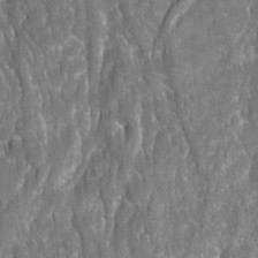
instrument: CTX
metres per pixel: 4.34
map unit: Ave
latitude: 15.8584
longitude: -133.9528
